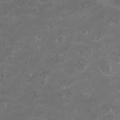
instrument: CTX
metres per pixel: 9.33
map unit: HNhu
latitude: 2.0444
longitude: -3.9717
